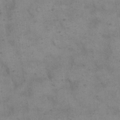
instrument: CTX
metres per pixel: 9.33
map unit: eHh
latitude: 20.8380
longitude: -62.0255
